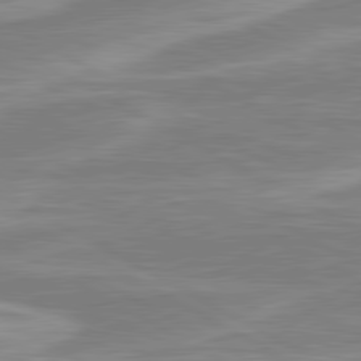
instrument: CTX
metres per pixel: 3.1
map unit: lApd
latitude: 80.6113
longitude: -173.3670
